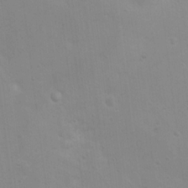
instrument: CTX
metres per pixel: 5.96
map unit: Ht
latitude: 4.6490
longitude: -28.2900
